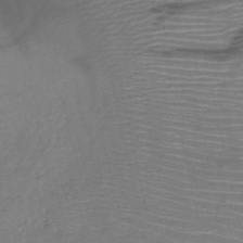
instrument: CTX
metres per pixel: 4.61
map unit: HNb
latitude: -50.3684
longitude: -45.4426
